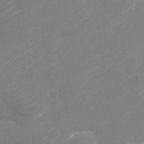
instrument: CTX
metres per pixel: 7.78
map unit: Nhu
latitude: -30.3117
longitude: -72.1200
